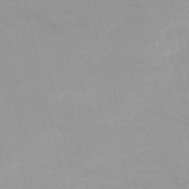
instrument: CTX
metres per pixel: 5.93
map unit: HNb
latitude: -55.3699
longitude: -45.3292
